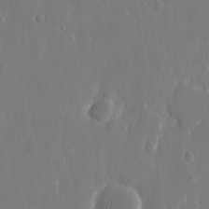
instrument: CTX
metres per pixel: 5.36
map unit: eHh
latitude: 13.6883
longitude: -71.4615
